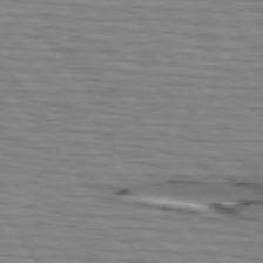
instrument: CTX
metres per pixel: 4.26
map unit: lApd
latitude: 74.8569
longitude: -71.8394
